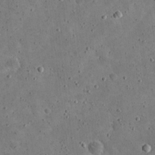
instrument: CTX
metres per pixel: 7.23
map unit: eHh
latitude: 21.3482
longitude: -65.4615
